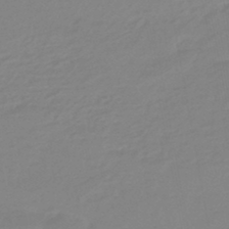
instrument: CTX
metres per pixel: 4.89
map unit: eHb
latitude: -45.1620
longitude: 88.1228
